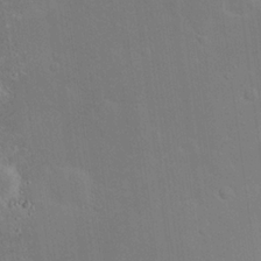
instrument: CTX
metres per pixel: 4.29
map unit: Nhu
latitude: 23.3482
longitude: -71.4237
